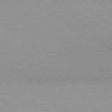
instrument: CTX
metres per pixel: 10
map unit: Hpe
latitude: -79.1998
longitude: 8.7085
